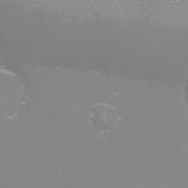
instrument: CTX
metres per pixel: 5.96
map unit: eHh
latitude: -4.5007
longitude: -75.2348
